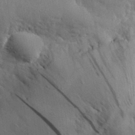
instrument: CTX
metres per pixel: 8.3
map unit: eHh
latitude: 30.6113
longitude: -83.2537
